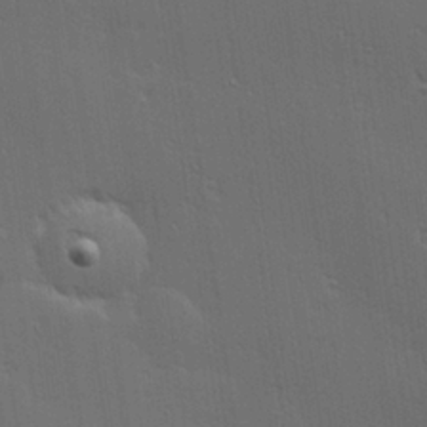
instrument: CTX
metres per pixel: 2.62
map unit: Hve
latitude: 27.4804
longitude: -94.1578
